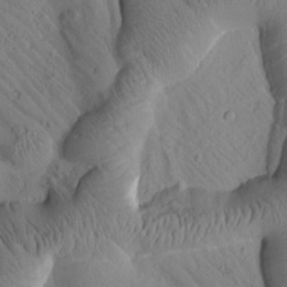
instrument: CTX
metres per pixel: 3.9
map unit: Htu
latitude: 1.5560
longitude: 176.2739
